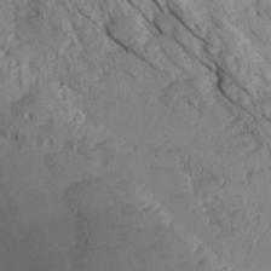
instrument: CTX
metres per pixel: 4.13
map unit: Aa
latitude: 27.7639
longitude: -133.9339
